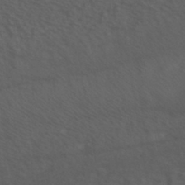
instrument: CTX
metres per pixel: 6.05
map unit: HNhu
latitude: -41.1809
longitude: 101.2375
